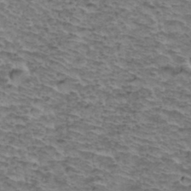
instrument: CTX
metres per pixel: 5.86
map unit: Hto
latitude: 37.8395
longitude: -46.3468
